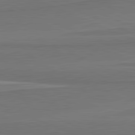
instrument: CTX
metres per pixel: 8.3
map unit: lApd
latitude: 81.8772
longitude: 169.2942
